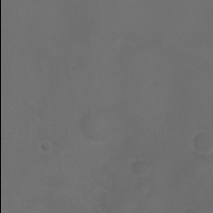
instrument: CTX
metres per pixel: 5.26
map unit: Ht
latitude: 0.9136
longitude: -21.9906
